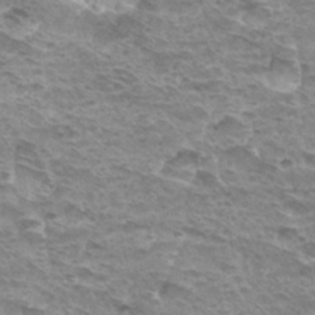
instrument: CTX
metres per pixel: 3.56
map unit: Hto
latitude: 31.7072
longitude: -40.5545
